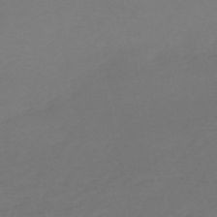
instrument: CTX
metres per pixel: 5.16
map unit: HNb
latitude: -55.8234
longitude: -42.8191
